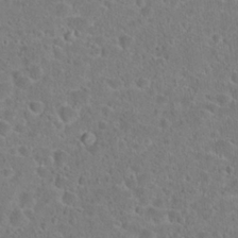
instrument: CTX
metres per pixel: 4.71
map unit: Hto
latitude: 22.8947
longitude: -45.7638
